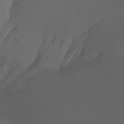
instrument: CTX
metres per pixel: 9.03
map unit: Ht
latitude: -7.8800
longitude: -31.8017
